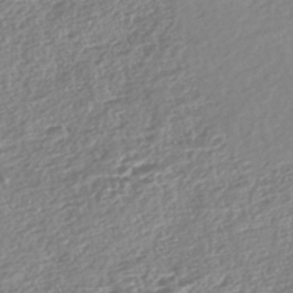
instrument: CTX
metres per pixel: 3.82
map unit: Nhe
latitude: -46.9164
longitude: -172.5923
